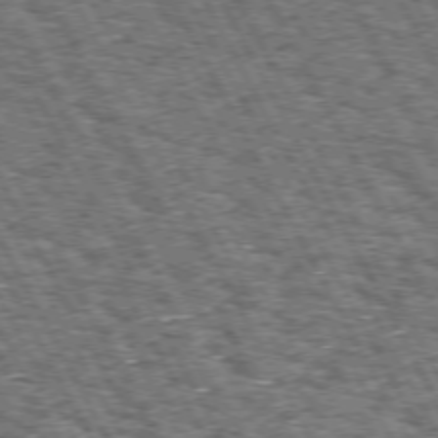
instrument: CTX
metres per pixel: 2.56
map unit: Hpe
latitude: 72.2712
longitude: -125.1403
